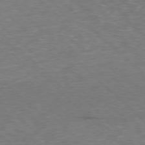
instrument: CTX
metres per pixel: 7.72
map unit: Hpe
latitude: -77.9556
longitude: 16.3118
